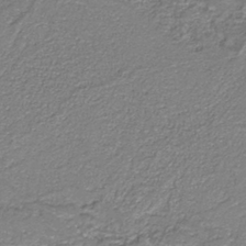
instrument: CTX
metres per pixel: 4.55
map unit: eAb
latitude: -37.9556
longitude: 51.4832
